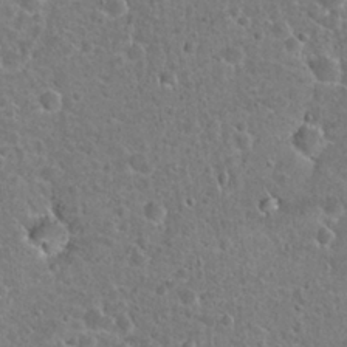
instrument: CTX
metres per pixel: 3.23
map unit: Hto
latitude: 22.2522
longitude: -47.7072
